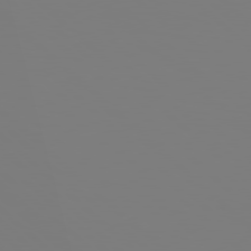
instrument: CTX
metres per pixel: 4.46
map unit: Hpe
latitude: 78.1578
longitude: -162.4601
